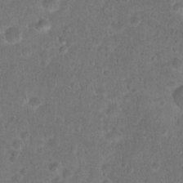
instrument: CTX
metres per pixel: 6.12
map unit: Hto
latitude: 17.6694
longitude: -41.1214
